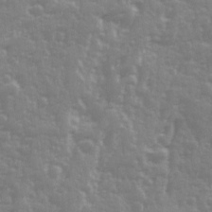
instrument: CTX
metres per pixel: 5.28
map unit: Ave
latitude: 12.7246
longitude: -103.6505
